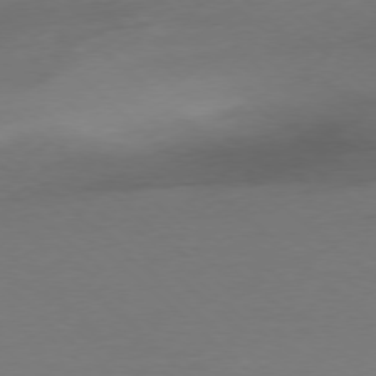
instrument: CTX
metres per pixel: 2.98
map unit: Ap
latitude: -78.0661
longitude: -70.0633
